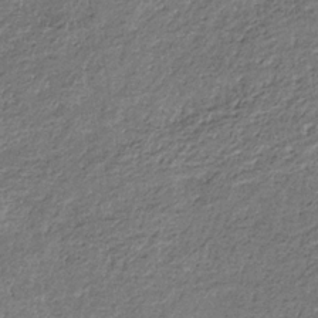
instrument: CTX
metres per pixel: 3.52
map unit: eHb
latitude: -30.1983
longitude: 68.8974
